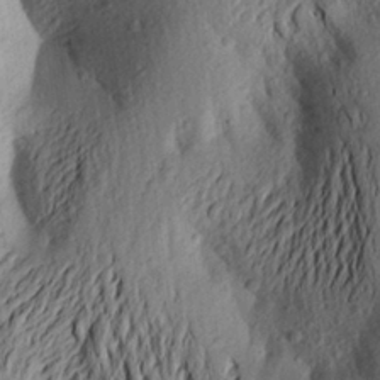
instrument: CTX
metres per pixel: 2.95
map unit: Aa
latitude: 24.4978
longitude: -150.1577
